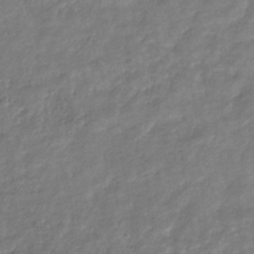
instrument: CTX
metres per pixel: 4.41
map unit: eHb
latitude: -34.1039
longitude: 79.6910
